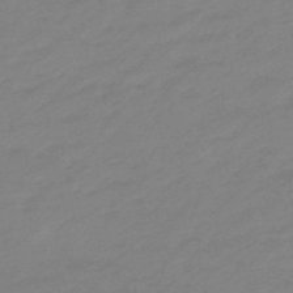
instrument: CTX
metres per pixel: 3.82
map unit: eHb
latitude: -48.3684
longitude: 85.9745
